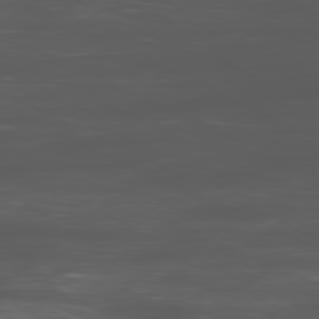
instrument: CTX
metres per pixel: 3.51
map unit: Ap
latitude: -80.0283
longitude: -72.9136
